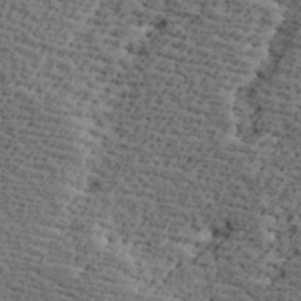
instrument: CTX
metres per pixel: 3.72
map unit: Ave
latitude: 17.0081
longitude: -138.3089
